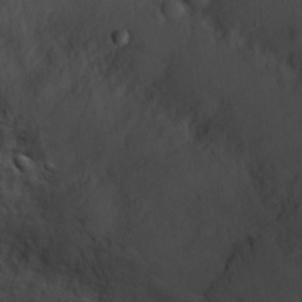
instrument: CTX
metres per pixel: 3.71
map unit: Hve
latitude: 19.2915
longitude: 150.1228
